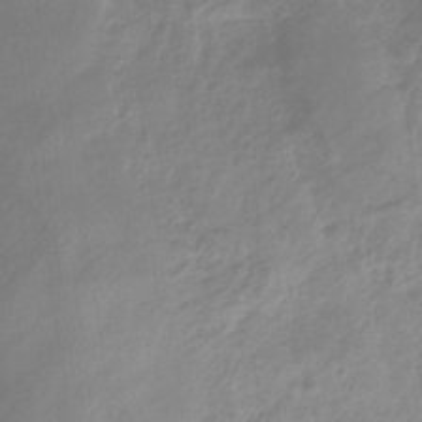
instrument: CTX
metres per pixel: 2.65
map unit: eHb
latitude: -31.9745
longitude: 68.4629
